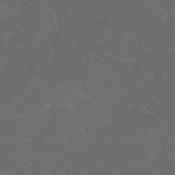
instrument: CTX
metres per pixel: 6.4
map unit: eHh
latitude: 0.8758
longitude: -55.2915
